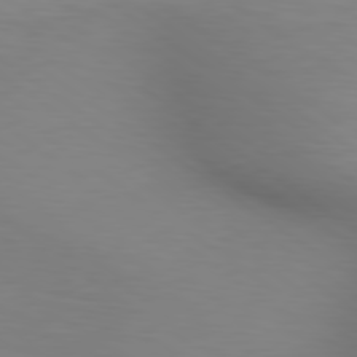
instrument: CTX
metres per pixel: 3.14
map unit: lApd
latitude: 80.0255
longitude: 121.7855
